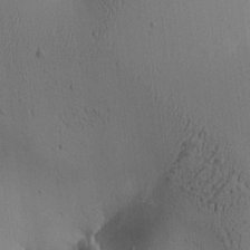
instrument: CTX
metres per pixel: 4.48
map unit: lAa
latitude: 5.9906
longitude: -114.1010
